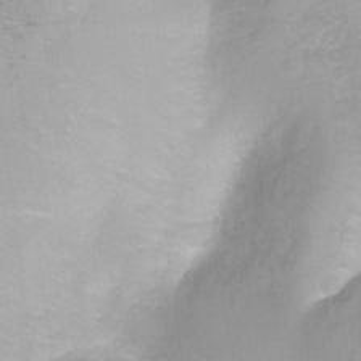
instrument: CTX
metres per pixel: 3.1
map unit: Ht
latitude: -8.0472
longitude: -35.6316
